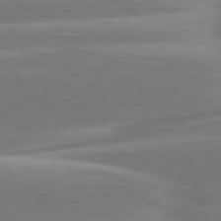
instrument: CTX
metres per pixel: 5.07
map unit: lApd
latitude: 81.3482
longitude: -131.2915
